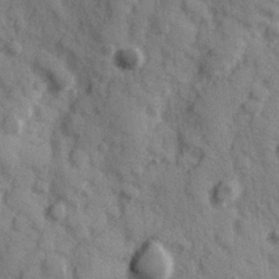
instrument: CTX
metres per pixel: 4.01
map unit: Hve
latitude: 25.1025
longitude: 147.1620
